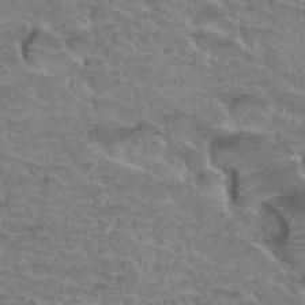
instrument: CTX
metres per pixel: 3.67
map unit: Hto
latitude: 35.1025
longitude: -44.1766
